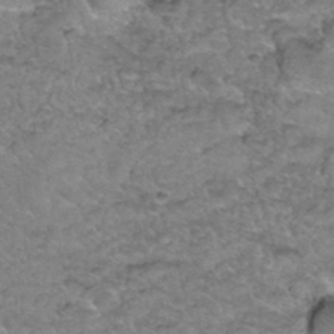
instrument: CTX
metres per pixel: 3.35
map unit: Hto
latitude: 35.5749
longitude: -48.3656
